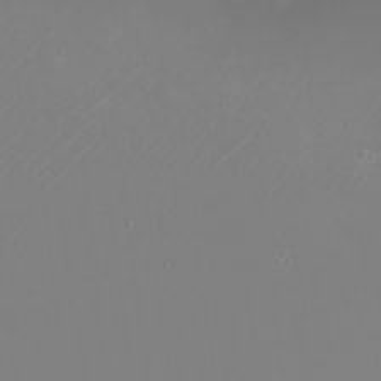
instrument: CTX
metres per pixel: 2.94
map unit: eHh
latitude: -6.0283
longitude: -88.4790
